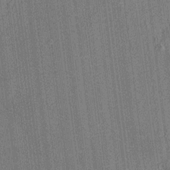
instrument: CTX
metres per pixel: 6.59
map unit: HNhu
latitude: 7.9717
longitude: 13.9556
